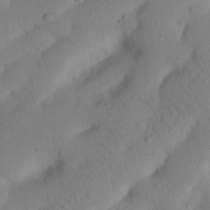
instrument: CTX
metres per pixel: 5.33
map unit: Nhu
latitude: 20.8947
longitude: -74.3278
